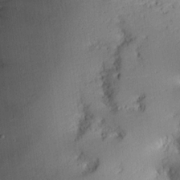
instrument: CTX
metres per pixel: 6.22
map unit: eHh
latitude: 9.9906
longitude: -71.5749
